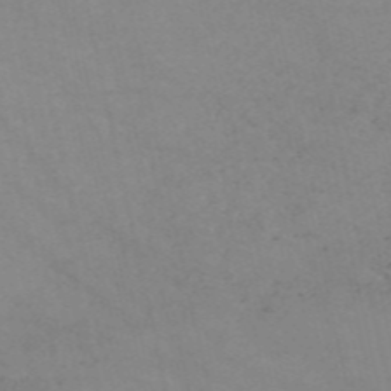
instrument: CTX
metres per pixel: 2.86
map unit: HNb
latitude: -54.9353
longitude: -37.6505
